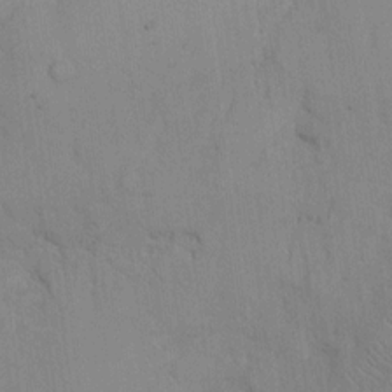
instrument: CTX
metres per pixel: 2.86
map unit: Hto
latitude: 13.5938
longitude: -61.2915
